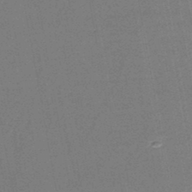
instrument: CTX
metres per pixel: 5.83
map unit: HNb
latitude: -46.8597
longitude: -39.8016
